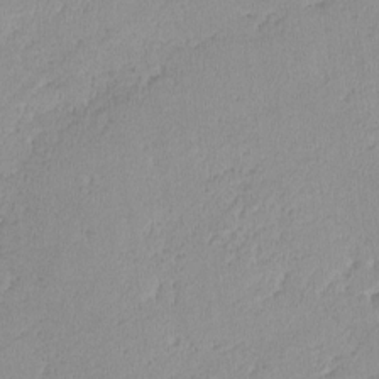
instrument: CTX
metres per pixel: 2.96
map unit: lHvf
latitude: -14.4440
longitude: -102.4223
